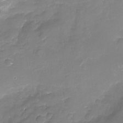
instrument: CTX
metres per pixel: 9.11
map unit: Nhu
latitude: -17.7856
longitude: -58.1200
